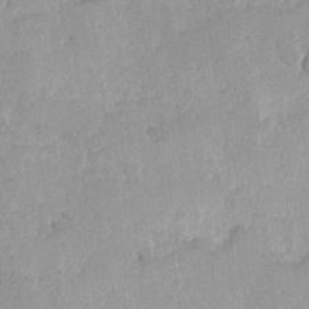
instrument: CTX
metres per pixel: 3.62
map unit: Hve
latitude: 24.6301
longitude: 145.1998
